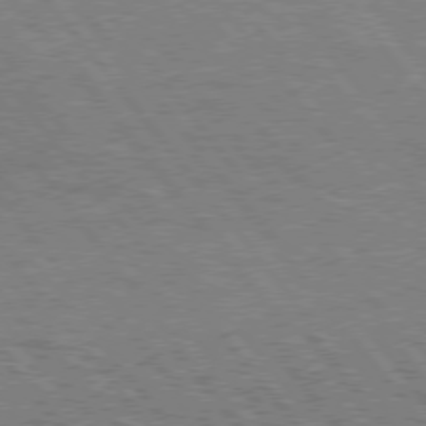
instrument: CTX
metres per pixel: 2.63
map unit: Hpe
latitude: 75.5371
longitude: -156.8191
